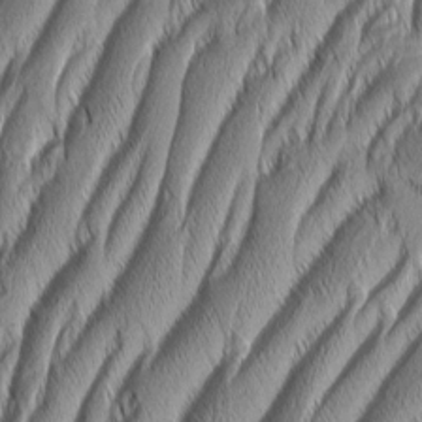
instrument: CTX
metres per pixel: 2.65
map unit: Aa
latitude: 7.8016
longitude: -130.5357
